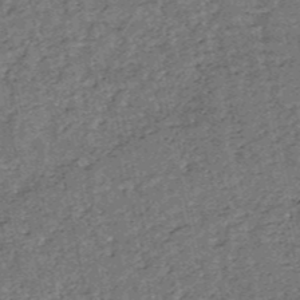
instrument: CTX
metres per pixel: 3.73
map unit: HNb
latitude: -53.1809
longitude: -48.9892
